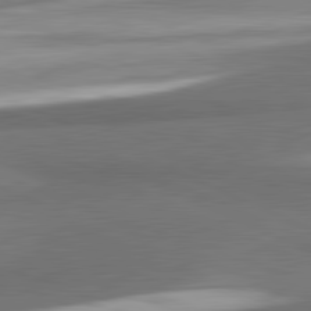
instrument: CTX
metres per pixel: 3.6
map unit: lApd
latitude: 81.8016
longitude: 175.3698
